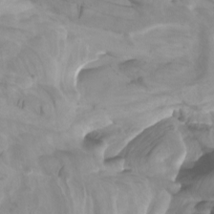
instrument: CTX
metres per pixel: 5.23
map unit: Htu
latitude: -5.1431
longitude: -76.1011
